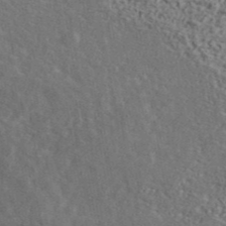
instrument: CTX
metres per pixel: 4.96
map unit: ANa
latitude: 43.7261
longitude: 47.8800
